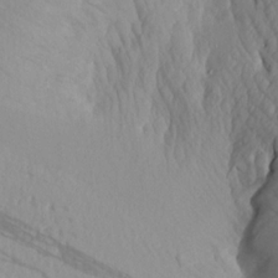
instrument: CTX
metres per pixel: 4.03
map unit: Aa
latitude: 19.3481
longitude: -146.4034
